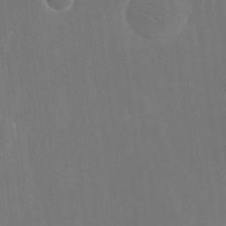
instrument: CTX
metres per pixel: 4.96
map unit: eHh
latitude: 19.1781
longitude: -67.6693
